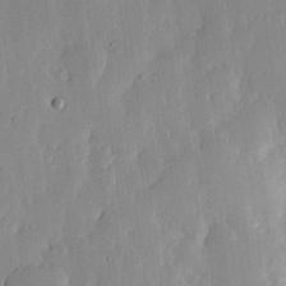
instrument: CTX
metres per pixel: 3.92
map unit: lHvf
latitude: 17.2915
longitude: -115.2536
